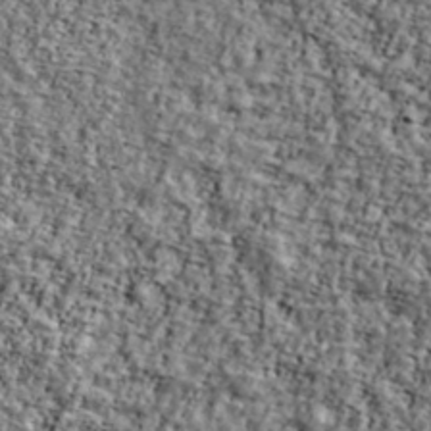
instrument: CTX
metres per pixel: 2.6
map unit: Ave
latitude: 42.3467
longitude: -110.8002
